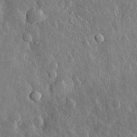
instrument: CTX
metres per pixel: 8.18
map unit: eHh
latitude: 31.3293
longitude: -79.9150
